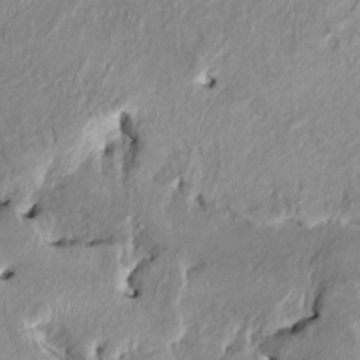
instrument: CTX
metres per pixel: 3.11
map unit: HNhu
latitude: 3.2915
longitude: -4.7435
